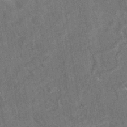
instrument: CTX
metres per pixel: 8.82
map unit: eAb
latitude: 34.5734
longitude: 110.8408
